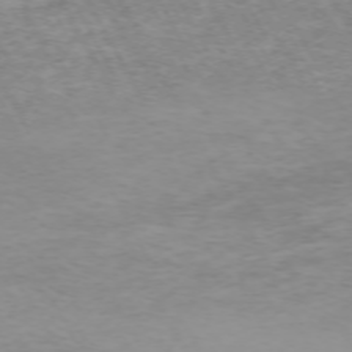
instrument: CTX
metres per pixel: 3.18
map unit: Hpe
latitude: -71.7478
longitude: 12.3117
